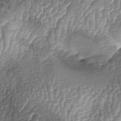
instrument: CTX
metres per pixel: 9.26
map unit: lAa
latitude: -5.3509
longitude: -128.1578
